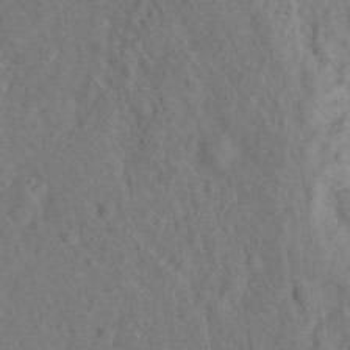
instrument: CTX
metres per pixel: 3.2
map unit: Hto
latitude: 18.5923
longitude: -39.5182
